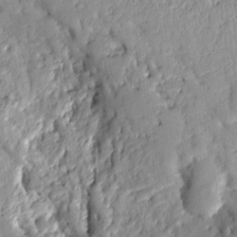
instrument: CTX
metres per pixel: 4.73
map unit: Ht
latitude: 8.0633
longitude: -77.7260
